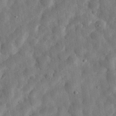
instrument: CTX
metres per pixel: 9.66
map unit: eHh
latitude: 30.2523
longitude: -75.5938
